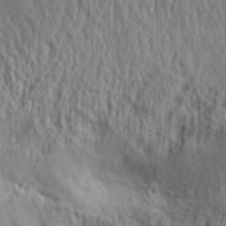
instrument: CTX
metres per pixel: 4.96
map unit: Aa
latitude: 30.9703
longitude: -135.9906
